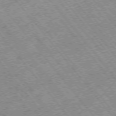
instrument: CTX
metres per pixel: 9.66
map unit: Hpe
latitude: -75.4077
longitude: -18.2522
